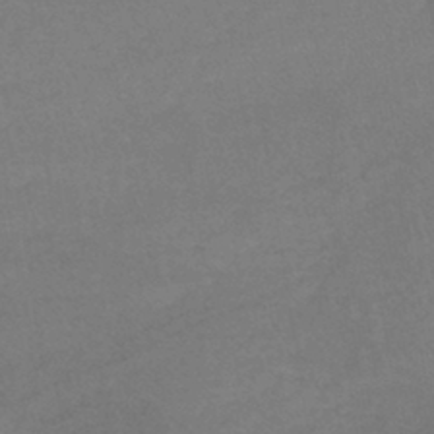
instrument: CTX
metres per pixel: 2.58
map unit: lHb
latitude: -40.6707
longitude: 66.8030
